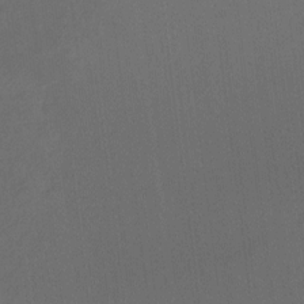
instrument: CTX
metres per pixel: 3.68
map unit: Hto
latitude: -7.8422
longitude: -39.1592
